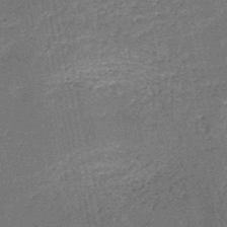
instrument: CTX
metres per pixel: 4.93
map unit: HNb
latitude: -51.7289
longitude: -49.1025
